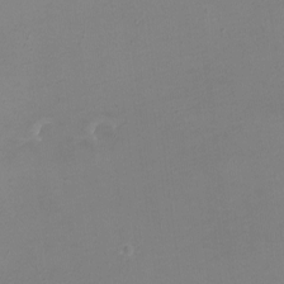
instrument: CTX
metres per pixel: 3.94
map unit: eHh
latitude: -4.6329
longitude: -78.5357
